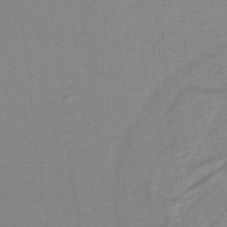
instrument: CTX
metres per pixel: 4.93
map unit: lHb
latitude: -40.1983
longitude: 54.2929
